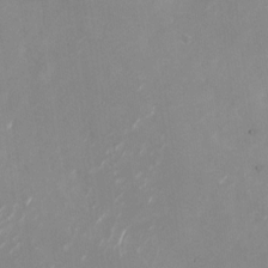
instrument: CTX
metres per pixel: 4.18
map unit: Nhu
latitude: -27.8422
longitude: -75.8394
